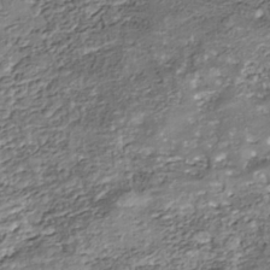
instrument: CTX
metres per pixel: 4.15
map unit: Nhu
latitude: -38.4062
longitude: -81.5560
